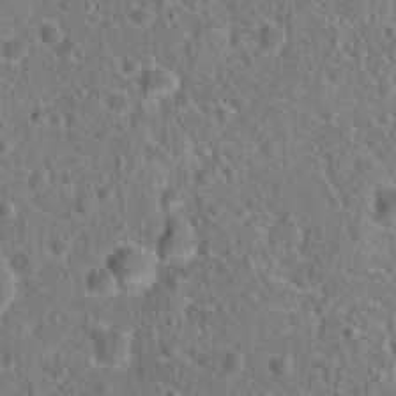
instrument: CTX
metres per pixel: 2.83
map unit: Hto
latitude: 19.3670
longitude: -42.8380
